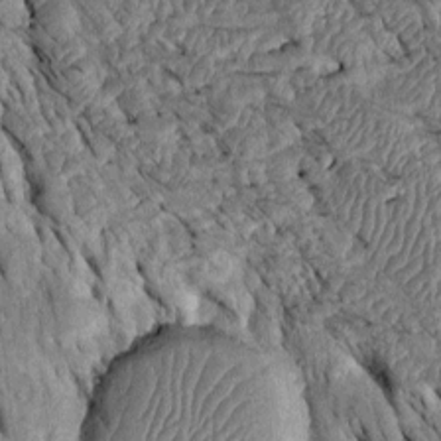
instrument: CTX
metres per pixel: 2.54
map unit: Htu
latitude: -2.5006
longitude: 150.5573
